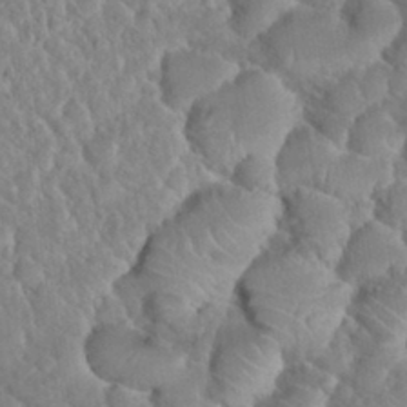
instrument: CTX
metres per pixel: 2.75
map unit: Nhu
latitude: 30.6680
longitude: -51.3481
